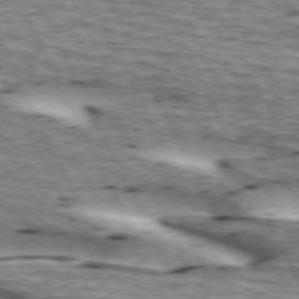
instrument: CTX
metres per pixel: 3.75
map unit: lApd
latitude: 72.9514
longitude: -54.9891
